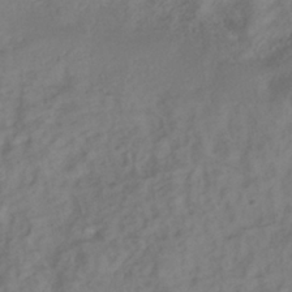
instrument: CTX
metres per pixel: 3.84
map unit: ANa
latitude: -38.5763
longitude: 96.7841
